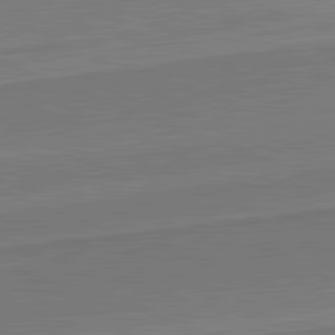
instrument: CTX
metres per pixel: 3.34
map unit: lApd
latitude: 82.0633
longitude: 140.1417
